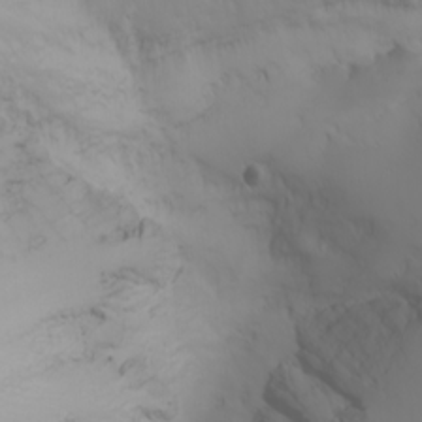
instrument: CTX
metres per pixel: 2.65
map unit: Nhu
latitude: -6.5951
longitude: -84.1956
